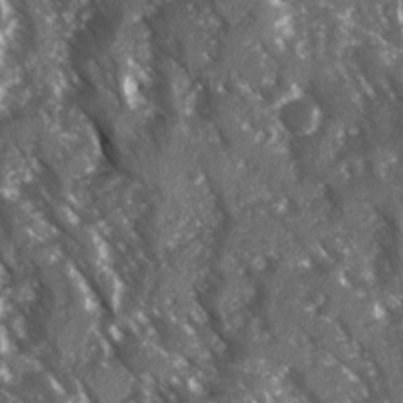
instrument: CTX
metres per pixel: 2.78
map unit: Ave
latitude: 15.3482
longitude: -131.6127
